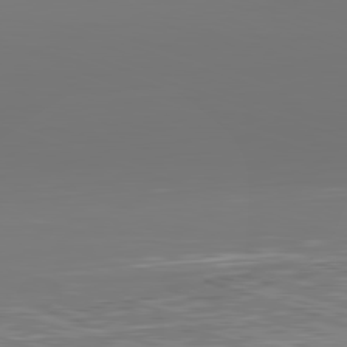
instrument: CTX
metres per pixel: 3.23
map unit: Hpe
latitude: -82.6518
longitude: 9.9745
